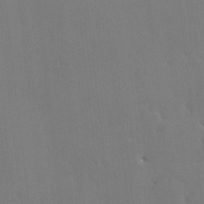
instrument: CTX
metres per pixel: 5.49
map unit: HNhu
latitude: 7.2915
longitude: 3.8233
